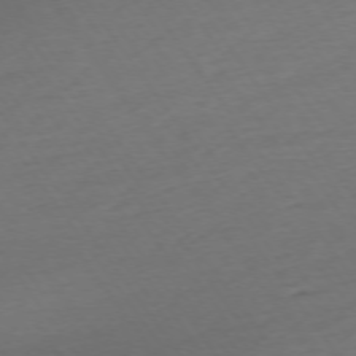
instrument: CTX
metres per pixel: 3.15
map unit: Ap
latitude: -74.6519
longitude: -80.9514
